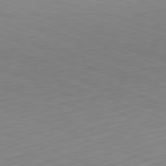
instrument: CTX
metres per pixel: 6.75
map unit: Hpe
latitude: -82.1039
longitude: 15.4644
